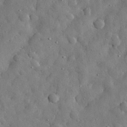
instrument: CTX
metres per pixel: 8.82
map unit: eHh
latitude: 30.6491
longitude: -73.3860
